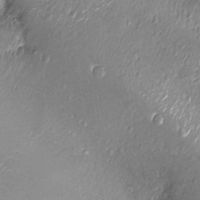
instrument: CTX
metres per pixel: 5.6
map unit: Nhu
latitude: -13.8422
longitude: -23.0269
